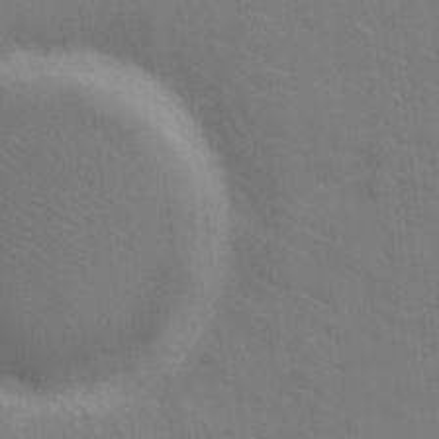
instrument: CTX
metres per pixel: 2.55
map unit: eHh
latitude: 6.6868
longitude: -66.1011
